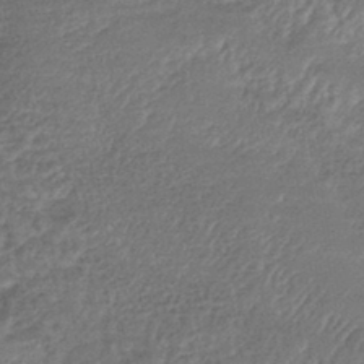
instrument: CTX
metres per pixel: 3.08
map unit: lHb
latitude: -42.4062
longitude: 80.9542
